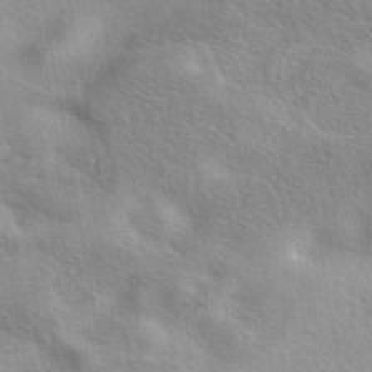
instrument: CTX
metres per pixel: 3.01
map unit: eAb
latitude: 41.7071
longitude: 103.8233
